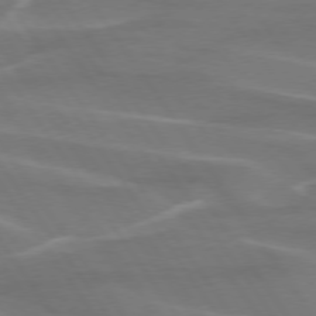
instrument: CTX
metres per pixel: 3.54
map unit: lApd
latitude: 74.5168
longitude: -61.7638
